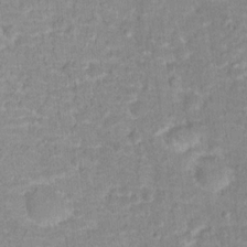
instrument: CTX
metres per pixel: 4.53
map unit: Hto
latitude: 16.1956
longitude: -38.7813
